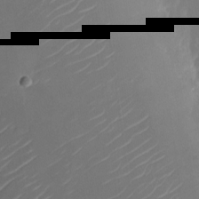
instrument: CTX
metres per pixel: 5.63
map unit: Nhu
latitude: -28.6519
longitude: -74.1200
